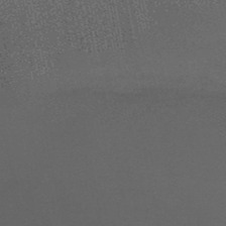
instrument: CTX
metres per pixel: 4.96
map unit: HNb
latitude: -50.8219
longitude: -42.1389
